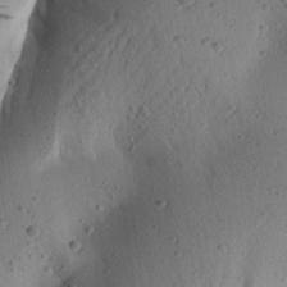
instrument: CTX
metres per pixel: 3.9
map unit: Aa
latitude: 23.1025
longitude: -148.2145
